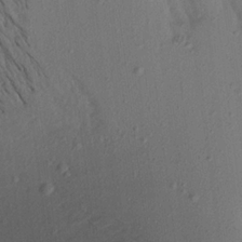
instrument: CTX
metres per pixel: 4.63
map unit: Aa
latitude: 20.2712
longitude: -146.7436
